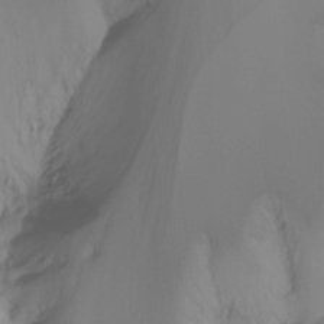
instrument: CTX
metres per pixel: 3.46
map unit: Nhu
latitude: -13.9178
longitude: -61.0647
